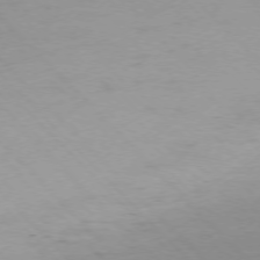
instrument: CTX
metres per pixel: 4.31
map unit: Ap
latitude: -76.6896
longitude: -79.9150
